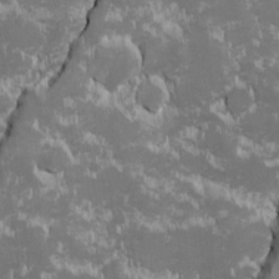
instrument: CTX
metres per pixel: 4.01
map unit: Ave
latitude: -10.7841
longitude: -117.6316
